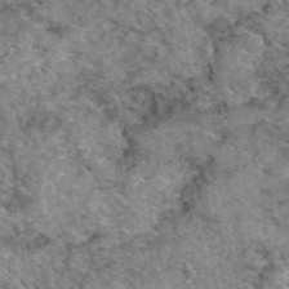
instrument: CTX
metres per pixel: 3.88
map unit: eAb
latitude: 49.6883
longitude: 112.6141
